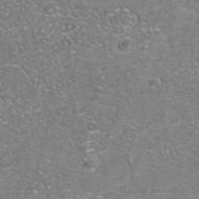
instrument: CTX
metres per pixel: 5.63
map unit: Nhu
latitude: -41.5588
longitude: -84.8002
